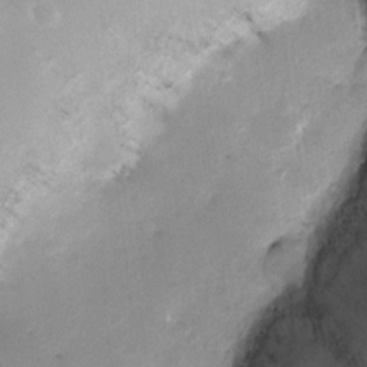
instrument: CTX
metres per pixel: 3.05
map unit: Ht
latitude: -4.9730
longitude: -29.1781
